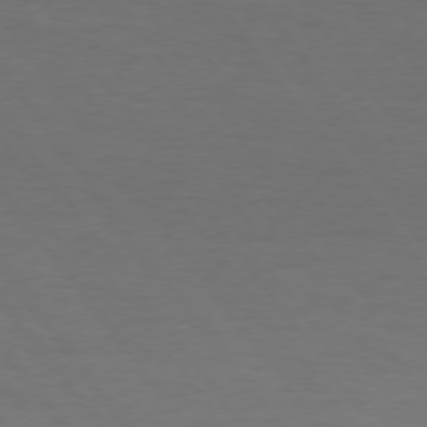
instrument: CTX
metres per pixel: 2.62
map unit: Hpe
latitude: 74.5735
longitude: -131.1215
